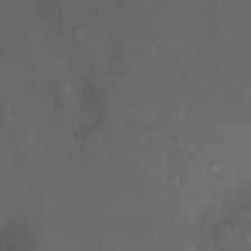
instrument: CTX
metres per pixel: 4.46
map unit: Nhu
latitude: -7.9556
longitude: -73.0837
